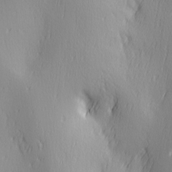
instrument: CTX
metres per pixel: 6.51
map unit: Ave
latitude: 3.0269
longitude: -113.0269
